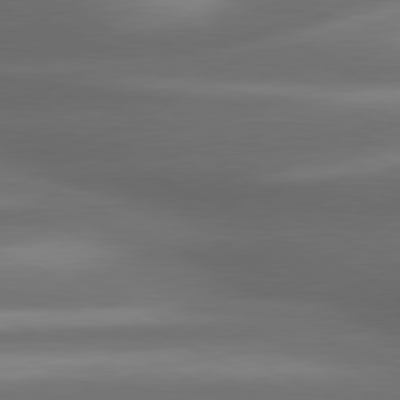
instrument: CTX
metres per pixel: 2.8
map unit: lApd
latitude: 80.6113
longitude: -142.4223
